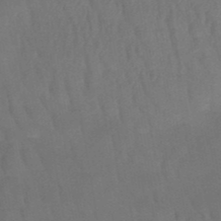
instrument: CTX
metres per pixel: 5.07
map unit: HNb
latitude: -49.7478
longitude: -53.3104
